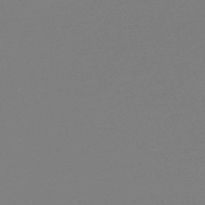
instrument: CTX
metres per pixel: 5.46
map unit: eHb
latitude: -49.2376
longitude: 86.1984
